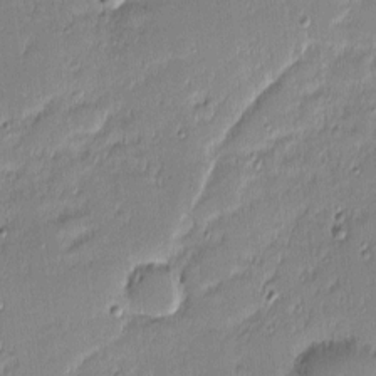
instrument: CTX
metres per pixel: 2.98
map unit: eHh
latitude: -2.4817
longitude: -83.2159
